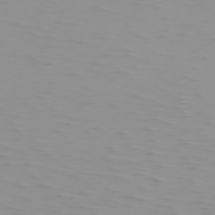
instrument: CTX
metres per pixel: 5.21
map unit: Hpe
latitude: 74.4601
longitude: -126.2145
